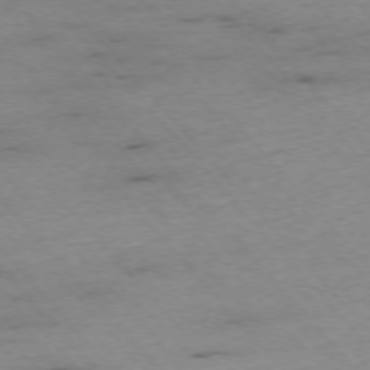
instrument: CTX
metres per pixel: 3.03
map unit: Ap
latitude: -75.6911
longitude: -87.8394
